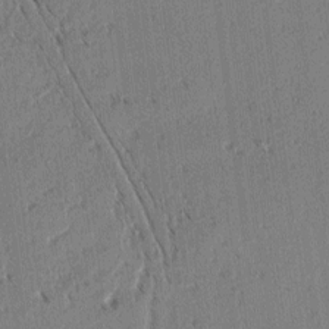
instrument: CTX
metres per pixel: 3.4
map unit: lAvf
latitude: 2.1766
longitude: -105.7261
